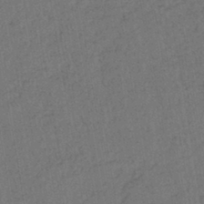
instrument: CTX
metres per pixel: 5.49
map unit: lHb
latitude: -43.1809
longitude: 60.9542
